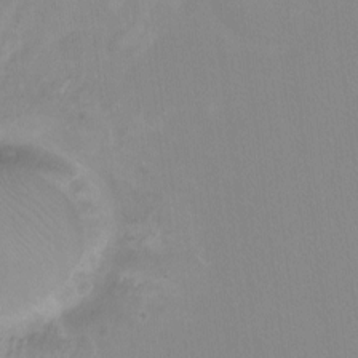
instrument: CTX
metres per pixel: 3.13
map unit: Nhu
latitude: -11.7856
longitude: -40.5545
